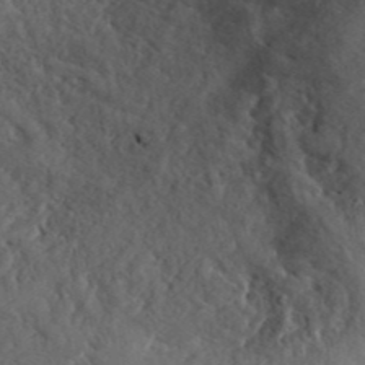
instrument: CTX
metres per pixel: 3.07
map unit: ANa
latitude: 41.9150
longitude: 53.5588
